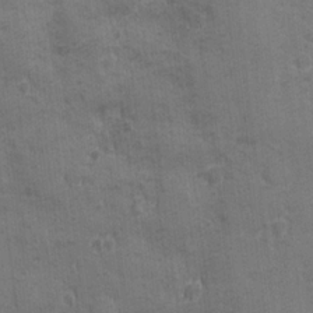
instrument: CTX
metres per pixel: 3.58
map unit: Ave
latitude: -7.7288
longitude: -120.4412
